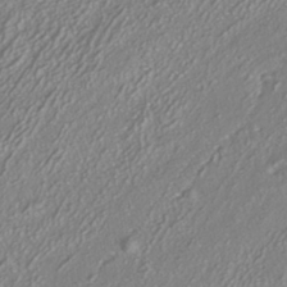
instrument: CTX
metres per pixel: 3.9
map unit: HNhu
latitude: -40.9730
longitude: 108.0661
